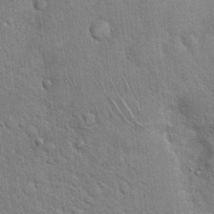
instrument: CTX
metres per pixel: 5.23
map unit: Hto
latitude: 18.2522
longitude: -52.1956
